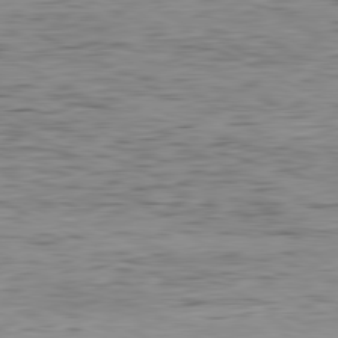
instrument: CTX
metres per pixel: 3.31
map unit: Hpe
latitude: -81.2943
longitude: 11.5021
